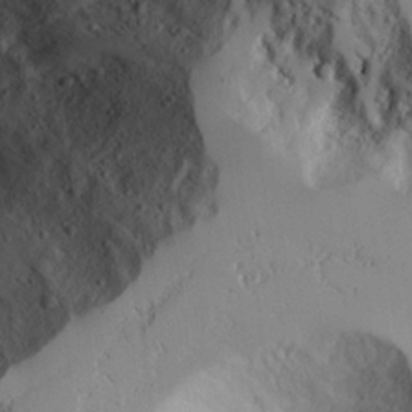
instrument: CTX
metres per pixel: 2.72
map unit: Aa
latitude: 25.1025
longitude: -129.4048
